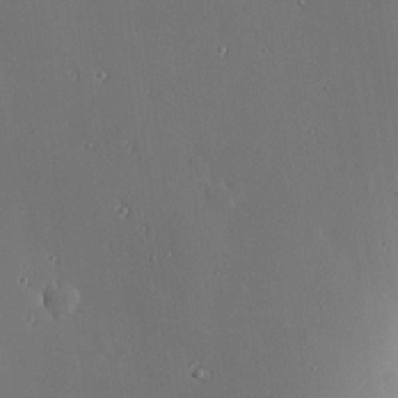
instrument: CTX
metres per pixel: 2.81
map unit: eHh
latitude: 23.9906
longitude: -91.2915
